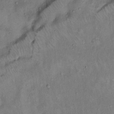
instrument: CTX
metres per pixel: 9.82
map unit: Hto
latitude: 14.7625
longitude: -59.1025
